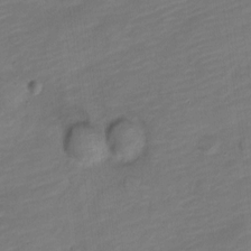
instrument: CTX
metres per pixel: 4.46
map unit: Nve
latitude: -18.0472
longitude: 109.1809
